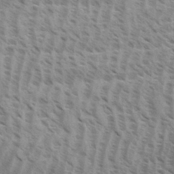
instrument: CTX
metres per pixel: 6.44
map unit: eHh
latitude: 33.6316
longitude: -140.6112
